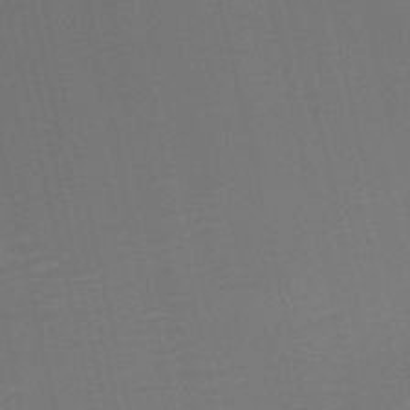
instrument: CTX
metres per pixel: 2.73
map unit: HNb
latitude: -52.3495
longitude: -48.8191
